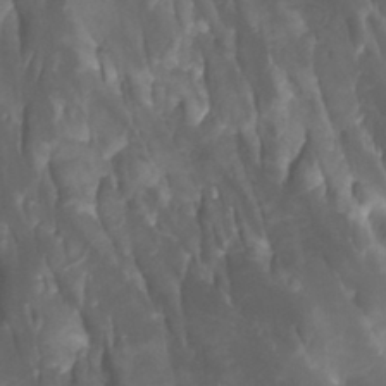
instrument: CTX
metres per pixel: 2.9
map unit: Nhu
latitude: -4.7085
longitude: -76.4412
